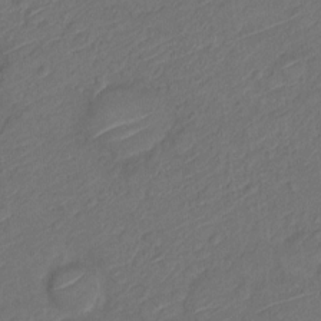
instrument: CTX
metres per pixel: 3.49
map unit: Nve
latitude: -18.5385
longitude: 107.3888
